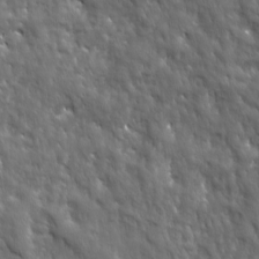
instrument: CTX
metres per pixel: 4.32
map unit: Ave
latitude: 17.3860
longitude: -132.6113
